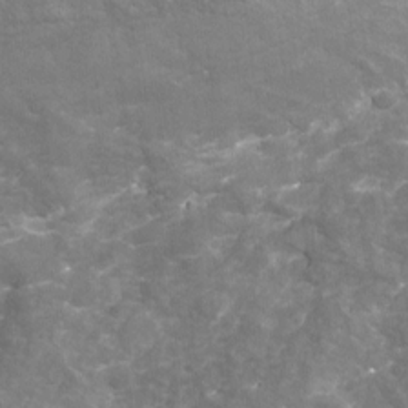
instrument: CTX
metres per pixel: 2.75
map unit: Nhu
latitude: -19.3510
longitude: -56.8568
